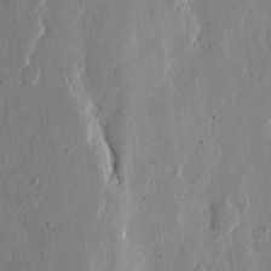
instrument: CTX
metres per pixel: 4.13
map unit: eHh
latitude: 11.9339
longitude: -69.1592
